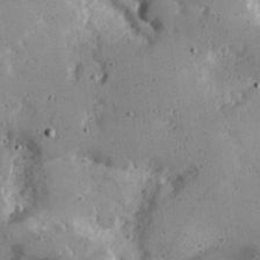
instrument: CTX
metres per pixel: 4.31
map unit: Hve
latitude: 25.6127
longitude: -93.2915
